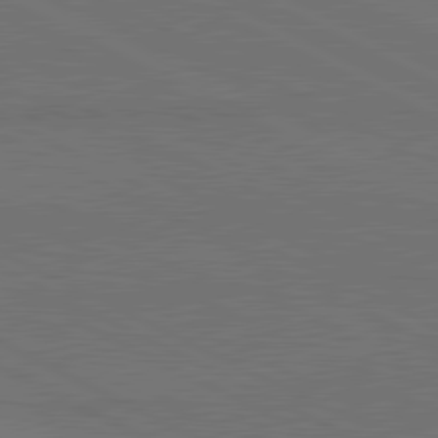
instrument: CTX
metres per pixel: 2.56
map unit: lApd
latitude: 81.3104
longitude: 149.5588
